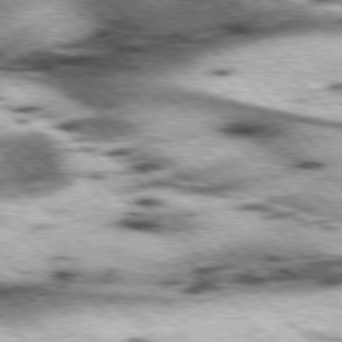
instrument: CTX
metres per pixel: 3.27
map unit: lApd
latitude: 76.9136
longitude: -51.1025
